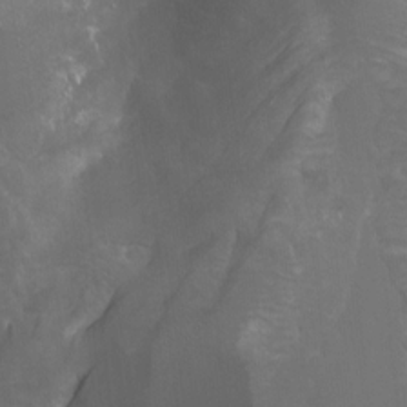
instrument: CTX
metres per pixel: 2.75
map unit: Htu
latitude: -7.5777
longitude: -48.7813
